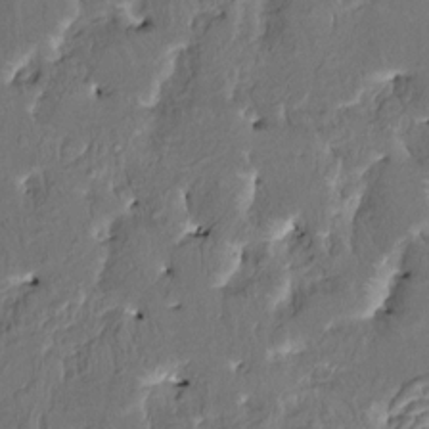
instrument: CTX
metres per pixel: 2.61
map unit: HNhu
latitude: 4.8758
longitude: 9.3321
